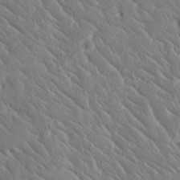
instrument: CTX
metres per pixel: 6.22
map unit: Htu
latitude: -0.8408
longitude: 175.4643
